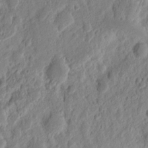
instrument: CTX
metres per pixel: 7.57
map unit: Nhu
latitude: 13.3293
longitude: -73.4994
